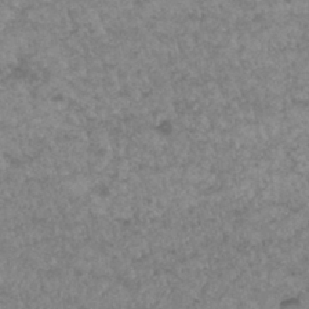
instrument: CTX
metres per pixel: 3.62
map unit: Hto
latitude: 32.9703
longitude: -49.4237
